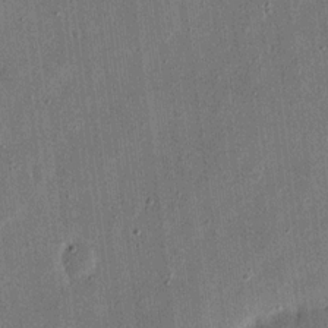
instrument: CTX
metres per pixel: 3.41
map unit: eHh
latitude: 16.2145
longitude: -70.5357
